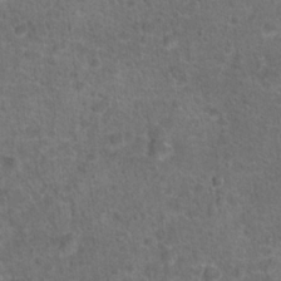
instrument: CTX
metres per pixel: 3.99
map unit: Hto
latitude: 17.7639
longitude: -41.7071
